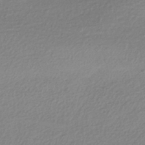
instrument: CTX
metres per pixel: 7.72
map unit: HNhu
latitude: -41.2565
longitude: 94.7463
